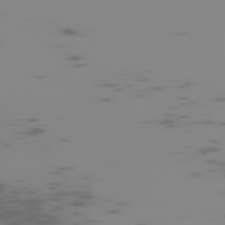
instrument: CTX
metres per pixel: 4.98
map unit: Hpe
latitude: -73.6533
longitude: 6.2739
